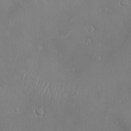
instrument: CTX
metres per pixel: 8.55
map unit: Hve
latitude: -11.0675
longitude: 174.0283
